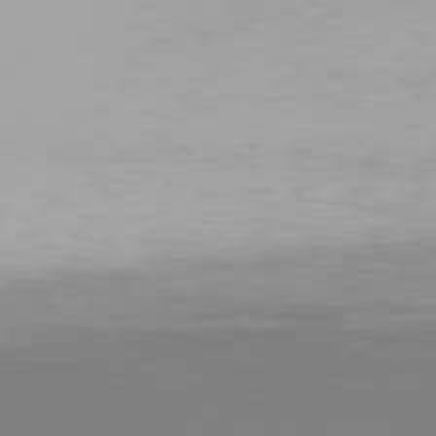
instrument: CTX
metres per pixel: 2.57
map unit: Hpe
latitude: 77.4237
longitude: -166.4034
